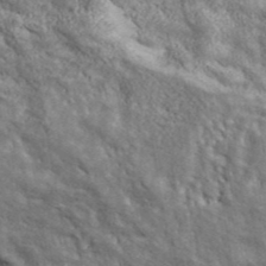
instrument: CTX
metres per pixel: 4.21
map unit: ANa
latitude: 43.4804
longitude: -87.6505
